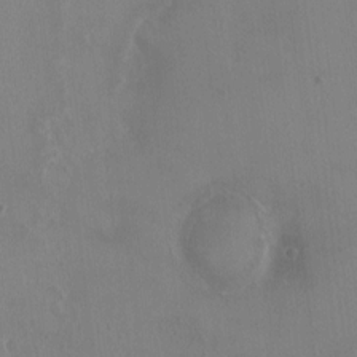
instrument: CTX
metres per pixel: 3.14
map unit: HNhu
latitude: 2.7624
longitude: 6.7085
